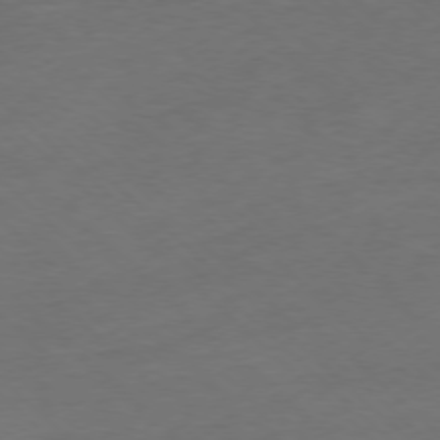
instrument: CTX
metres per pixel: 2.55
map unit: Ap
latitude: -77.4454
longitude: -64.0444
